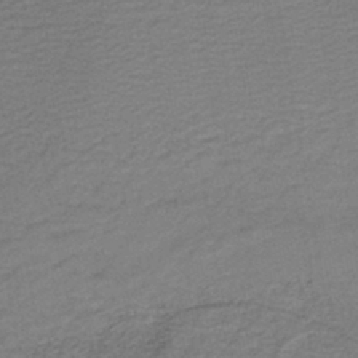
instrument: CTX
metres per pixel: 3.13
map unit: lHb
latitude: -41.5588
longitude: 53.3698
